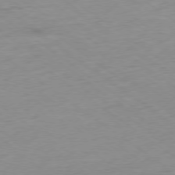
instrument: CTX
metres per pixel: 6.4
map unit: Ap
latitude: -78.1794
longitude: -59.7072
